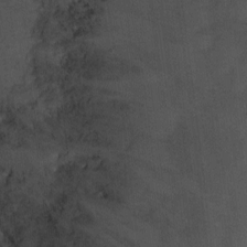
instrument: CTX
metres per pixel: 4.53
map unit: Ht
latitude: 4.2333
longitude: -29.3481
